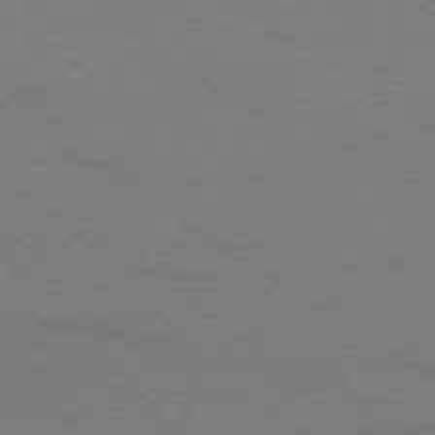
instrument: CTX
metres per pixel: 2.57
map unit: Ap
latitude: -79.0675
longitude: -85.1214
